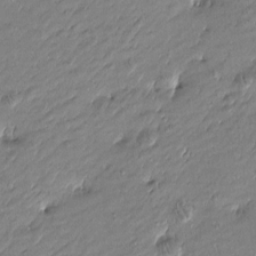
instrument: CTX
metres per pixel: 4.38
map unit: Htu
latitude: -5.9367
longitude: 177.0675
